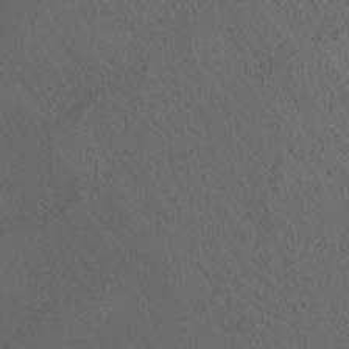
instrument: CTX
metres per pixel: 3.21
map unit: Nhu
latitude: -4.5007
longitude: -93.7260
